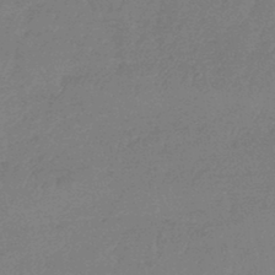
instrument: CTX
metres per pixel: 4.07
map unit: lHb
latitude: -44.7841
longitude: 69.8233
